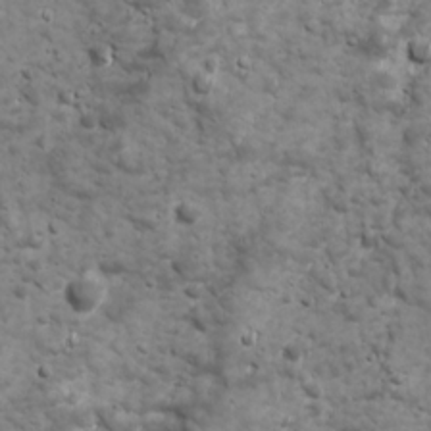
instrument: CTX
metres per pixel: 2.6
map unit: Ave
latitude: 16.8569
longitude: -133.5560
